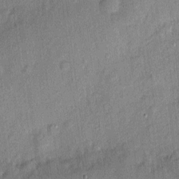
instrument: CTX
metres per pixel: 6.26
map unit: eHh
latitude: 4.2145
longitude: -74.8002
